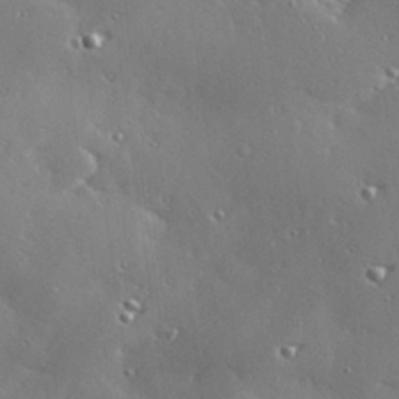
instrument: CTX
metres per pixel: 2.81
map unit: Hve
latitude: 28.1578
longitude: -91.9717
